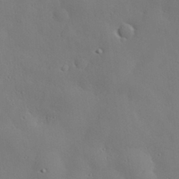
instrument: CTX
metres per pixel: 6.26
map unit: eHh
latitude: 29.9717
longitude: -82.4223
